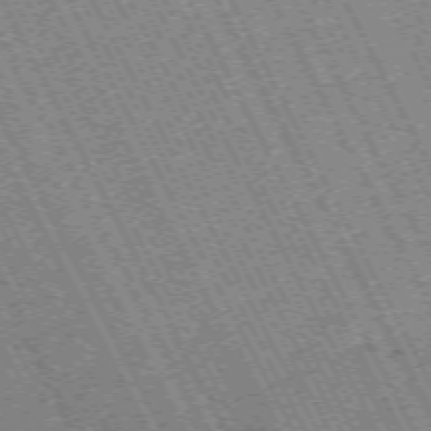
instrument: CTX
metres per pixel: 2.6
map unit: Hpe
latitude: -71.1620
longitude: 10.8975
